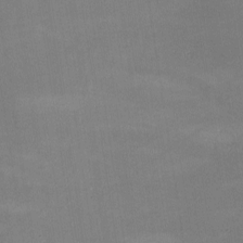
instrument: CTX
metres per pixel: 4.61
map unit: lHvf
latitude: -9.6911
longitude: -101.7450
